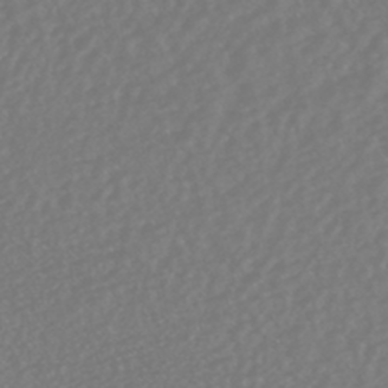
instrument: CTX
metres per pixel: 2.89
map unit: HNhu
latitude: -47.4076
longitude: 97.4455
